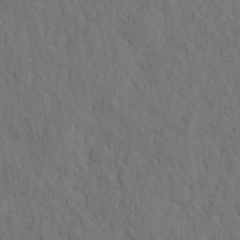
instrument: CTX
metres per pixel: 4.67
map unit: eHh
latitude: -2.5384
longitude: 18.0850
